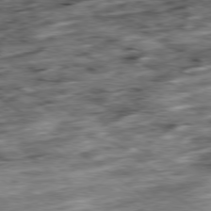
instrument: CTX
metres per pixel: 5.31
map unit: Ap
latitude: -79.6721
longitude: -47.7639
